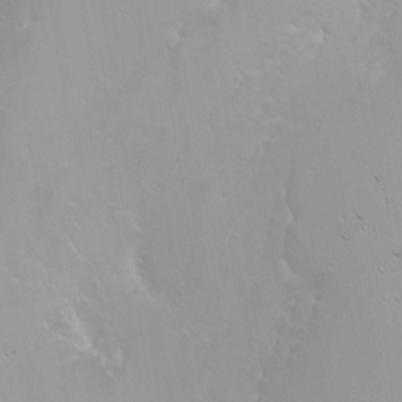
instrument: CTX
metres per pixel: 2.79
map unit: Htu
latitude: -4.1983
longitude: -88.2712
